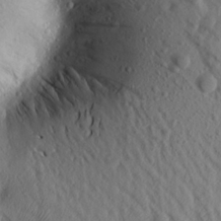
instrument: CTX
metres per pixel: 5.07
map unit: Aa
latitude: 18.4223
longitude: -146.3468
